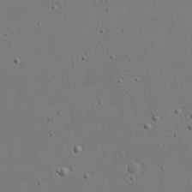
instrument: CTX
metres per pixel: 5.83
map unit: eHh
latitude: 18.7246
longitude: -71.6127
